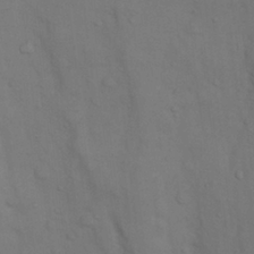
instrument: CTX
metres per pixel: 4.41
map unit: Nhu
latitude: 8.1389
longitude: -24.4412
